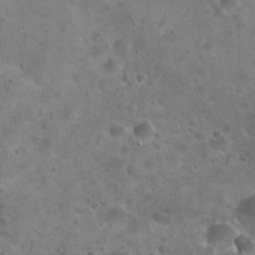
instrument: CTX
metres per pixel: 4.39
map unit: Hto
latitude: 21.9339
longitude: -54.3656
